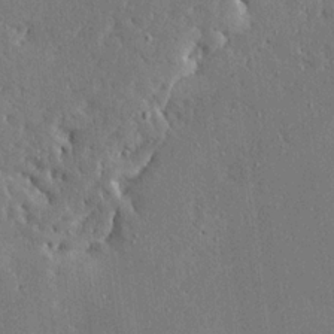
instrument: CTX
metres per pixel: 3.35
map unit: Ave
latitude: 16.7813
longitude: -140.0633
